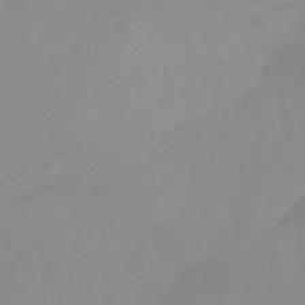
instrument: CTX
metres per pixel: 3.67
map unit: Nhu
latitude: -13.8234
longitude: -57.3481
